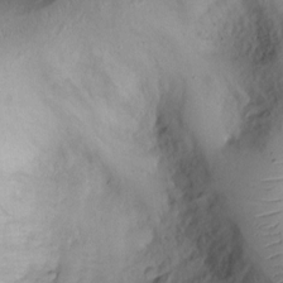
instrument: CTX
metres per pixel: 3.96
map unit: Ht
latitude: 0.6868
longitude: -13.9717
